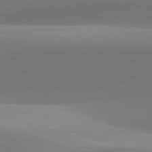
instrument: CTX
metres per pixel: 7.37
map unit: lApd
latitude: 81.8205
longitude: 142.0661
